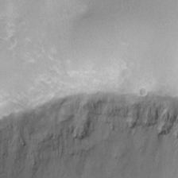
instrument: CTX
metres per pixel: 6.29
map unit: Nhu
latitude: 2.3278
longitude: -17.4426
